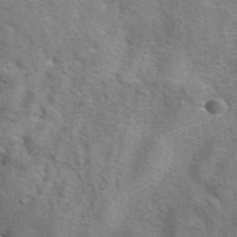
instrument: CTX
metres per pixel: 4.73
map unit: eAb
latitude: 41.3103
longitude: 105.5966
